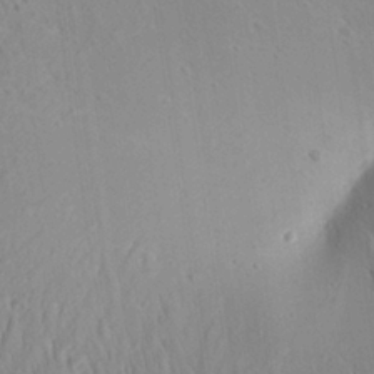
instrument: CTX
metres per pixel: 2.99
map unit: Aa
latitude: 26.7057
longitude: -141.1781
